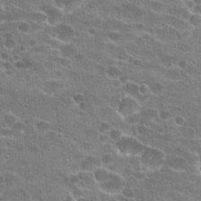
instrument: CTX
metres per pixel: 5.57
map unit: Hto
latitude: 22.4034
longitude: -42.9703
